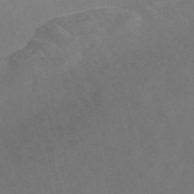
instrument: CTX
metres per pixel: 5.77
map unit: Nve
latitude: -56.9541
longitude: 51.8422
